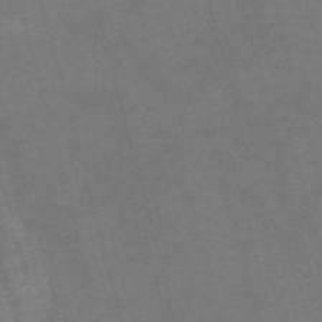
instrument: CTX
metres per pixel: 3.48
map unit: Nve
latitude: -58.4817
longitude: 64.3873
